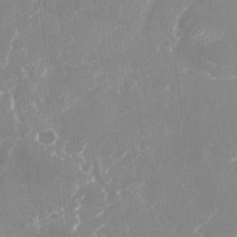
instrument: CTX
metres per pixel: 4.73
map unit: Nhu
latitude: -27.3887
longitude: -61.7827
